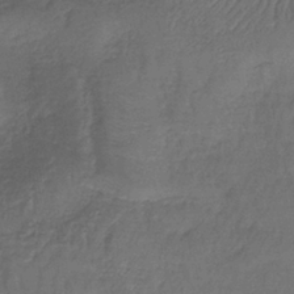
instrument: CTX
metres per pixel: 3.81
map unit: lHb
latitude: -38.1228
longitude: 61.6155
